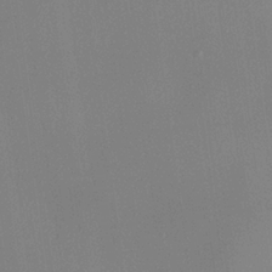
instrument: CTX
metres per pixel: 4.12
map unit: lHvf
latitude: 22.0444
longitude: 140.9919
